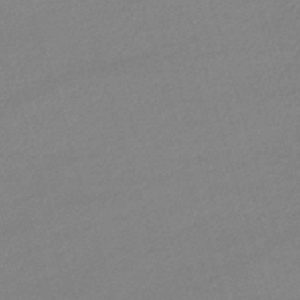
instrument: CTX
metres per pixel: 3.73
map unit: lHb
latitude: -46.9919
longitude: 63.5588
